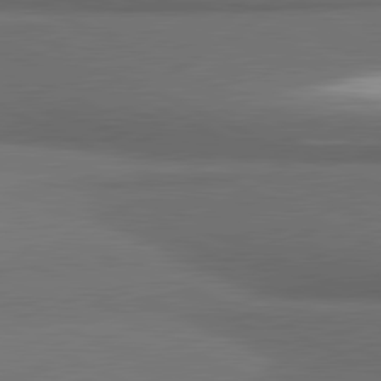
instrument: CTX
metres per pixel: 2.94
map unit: lApd
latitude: 81.3671
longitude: 175.2564
